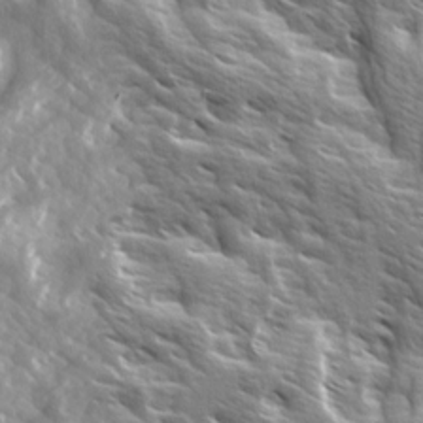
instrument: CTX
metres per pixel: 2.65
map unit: Ave
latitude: 15.0081
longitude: -132.1767
